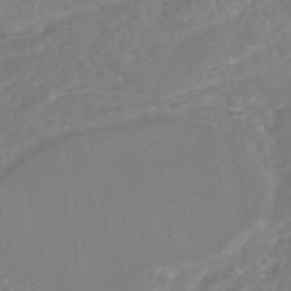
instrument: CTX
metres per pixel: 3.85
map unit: HNhu
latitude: -48.7841
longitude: 97.3510
